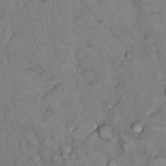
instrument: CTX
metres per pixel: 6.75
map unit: Nhu
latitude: 13.3293
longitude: -29.1970
